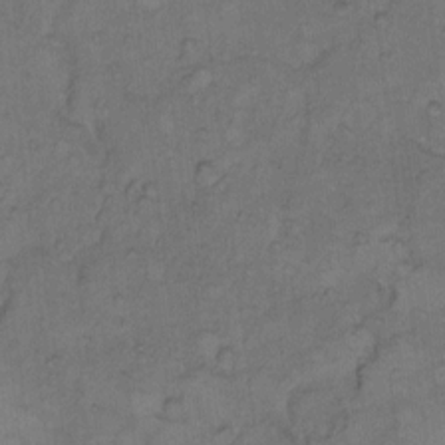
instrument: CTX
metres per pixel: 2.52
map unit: Hto
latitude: 7.4615
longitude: -60.5168
